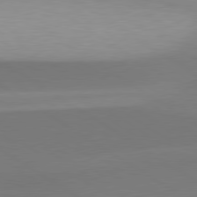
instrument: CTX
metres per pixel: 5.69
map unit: lApd
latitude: 79.7828
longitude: -95.1970
